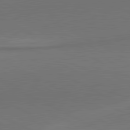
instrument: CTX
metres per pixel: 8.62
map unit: lApd
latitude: 81.6316
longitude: 155.6911
